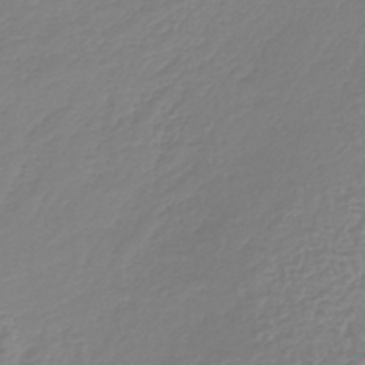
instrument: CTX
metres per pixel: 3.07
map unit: lHb
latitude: -41.4832
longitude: 67.4643
